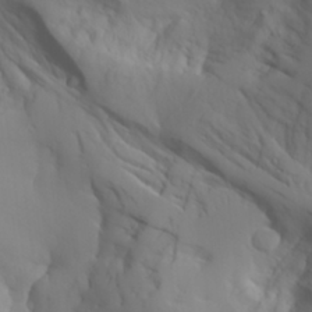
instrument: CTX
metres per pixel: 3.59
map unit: Aa
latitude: 26.6302
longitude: -132.9892
